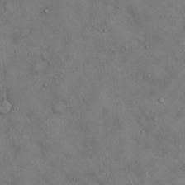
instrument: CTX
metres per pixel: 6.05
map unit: Hto
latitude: 19.0269
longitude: -60.3278
